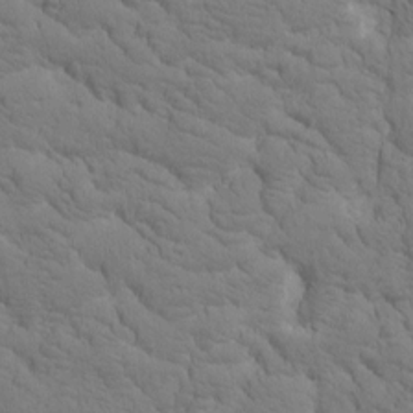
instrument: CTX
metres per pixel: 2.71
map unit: Htu
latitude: -0.8975
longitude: 174.2550
